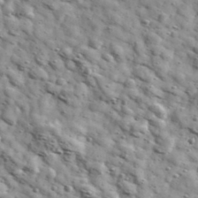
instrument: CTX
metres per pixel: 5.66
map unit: Ave
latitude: 41.1403
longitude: -107.1592
